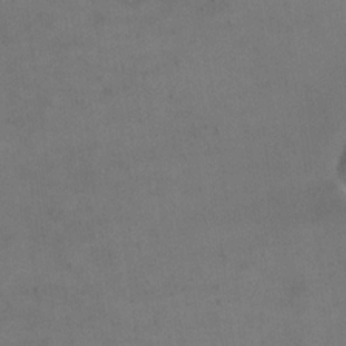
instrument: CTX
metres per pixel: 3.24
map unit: eHh
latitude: 18.4790
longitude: -65.1781
